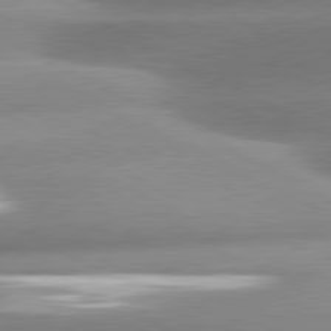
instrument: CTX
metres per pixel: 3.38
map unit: lApd
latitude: 80.7624
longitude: -158.7435
